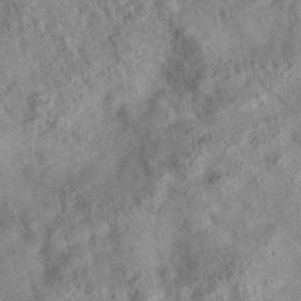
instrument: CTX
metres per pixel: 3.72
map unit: eAb
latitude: 35.8394
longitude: 115.3698
